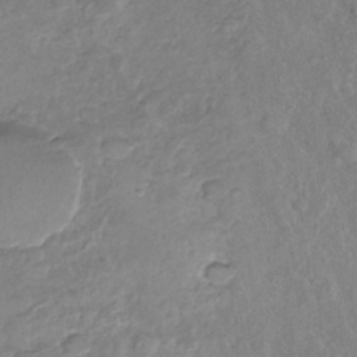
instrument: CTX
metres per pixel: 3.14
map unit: Nhu
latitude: -30.5196
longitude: -60.5168
